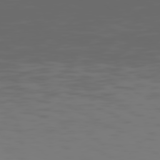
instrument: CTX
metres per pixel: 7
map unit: Hpe
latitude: 75.1403
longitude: -127.7828
